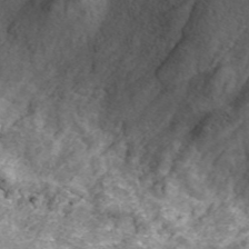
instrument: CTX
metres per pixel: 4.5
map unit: ANa
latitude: 45.0458
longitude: 29.7289
